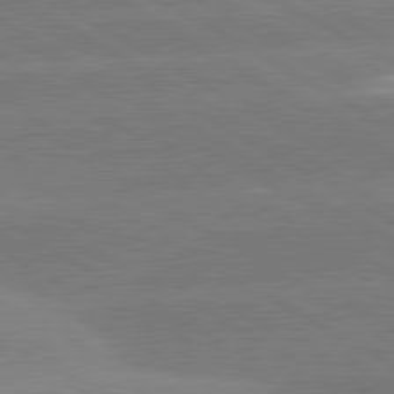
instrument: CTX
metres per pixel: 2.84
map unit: lApd
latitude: 80.8569
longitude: -152.2334
